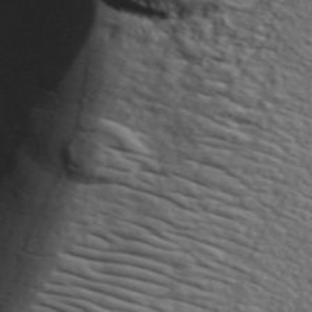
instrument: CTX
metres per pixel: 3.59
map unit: lHvf
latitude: 37.1970
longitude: -86.9325
